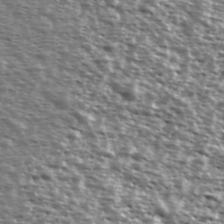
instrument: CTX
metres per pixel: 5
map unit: Ave
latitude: 39.1403
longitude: -111.7450
